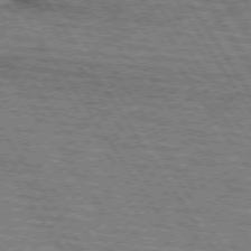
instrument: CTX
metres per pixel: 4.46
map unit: lApd
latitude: 73.9717
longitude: -77.9150
